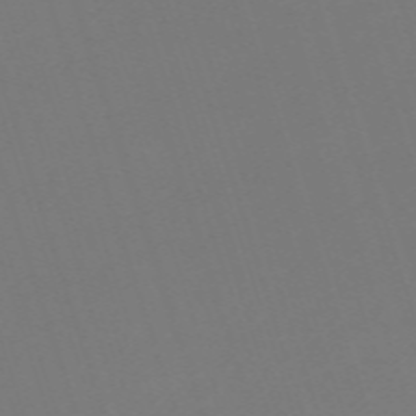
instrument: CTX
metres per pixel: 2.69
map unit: eHh
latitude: -63.1431
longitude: 51.5588
